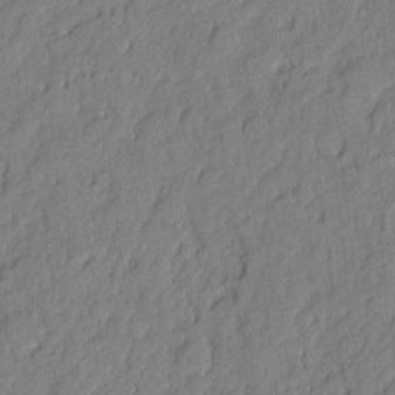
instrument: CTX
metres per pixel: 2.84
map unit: eHh
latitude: 6.4979
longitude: -75.8772
